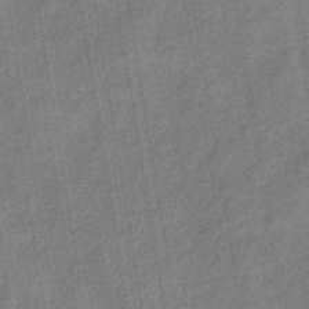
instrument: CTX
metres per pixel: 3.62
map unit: lHb
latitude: -39.0487
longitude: 74.1795
